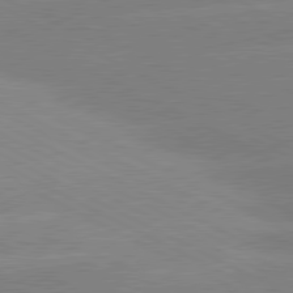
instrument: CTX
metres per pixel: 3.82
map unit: lApd
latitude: 80.5735
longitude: -154.8191
